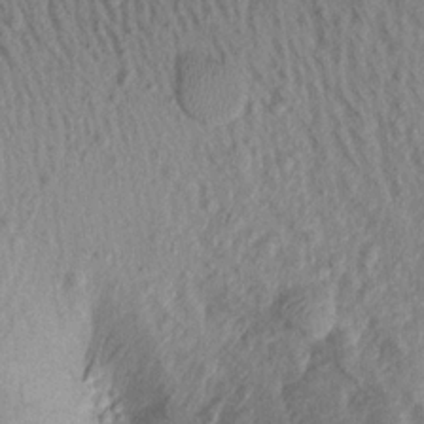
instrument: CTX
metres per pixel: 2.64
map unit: Aa
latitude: 18.9702
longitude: -147.1404
